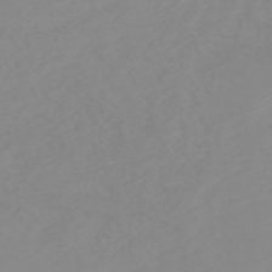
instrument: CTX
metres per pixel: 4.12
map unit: HNb
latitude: -53.8800
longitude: -33.7261
